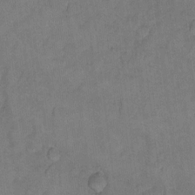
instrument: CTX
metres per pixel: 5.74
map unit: Hto
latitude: 8.1578
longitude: -35.7827
